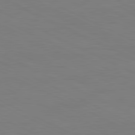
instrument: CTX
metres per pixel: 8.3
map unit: Ap
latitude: -82.1417
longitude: -71.7827
